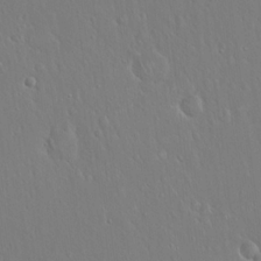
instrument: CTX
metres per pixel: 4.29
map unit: Hto
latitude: 18.4601
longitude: -57.6504
